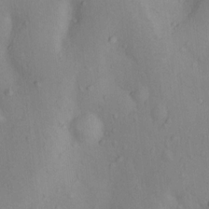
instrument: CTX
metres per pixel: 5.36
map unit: Nhu
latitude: 12.7813
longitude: -29.2159
